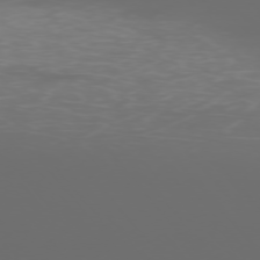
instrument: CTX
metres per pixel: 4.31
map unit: Ap
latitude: -76.3495
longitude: -74.3656
